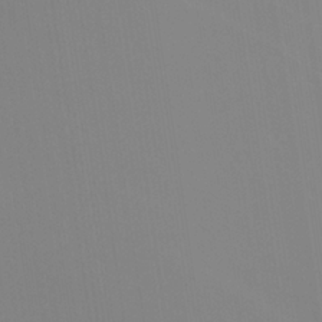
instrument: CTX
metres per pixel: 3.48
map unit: Ave
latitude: 23.1970
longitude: -136.9325
